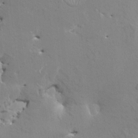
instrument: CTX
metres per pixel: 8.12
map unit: HNhu
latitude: 4.9703
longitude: 4.3306
